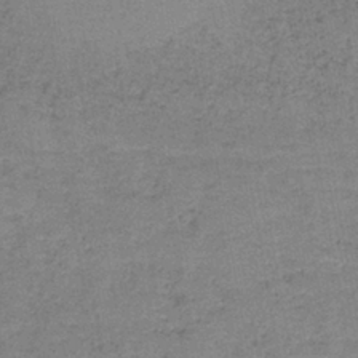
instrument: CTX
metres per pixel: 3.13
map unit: HNb
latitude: -36.7652
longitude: 52.0283
